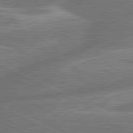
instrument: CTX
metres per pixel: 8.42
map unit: lApd
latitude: 81.0080
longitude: -167.8016
